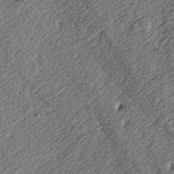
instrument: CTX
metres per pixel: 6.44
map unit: lAa
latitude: -4.2172
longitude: -123.0836
